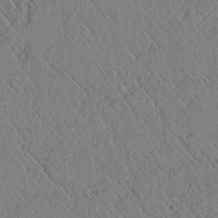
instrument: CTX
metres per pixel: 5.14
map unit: lAvf
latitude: 6.1956
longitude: 159.0108
